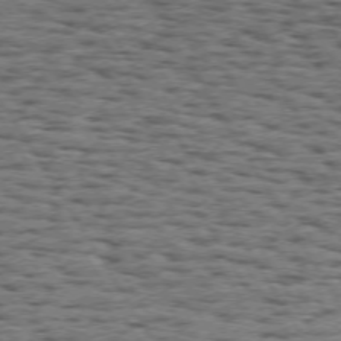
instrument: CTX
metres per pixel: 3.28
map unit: Hpe
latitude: 72.3468
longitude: -122.5924
